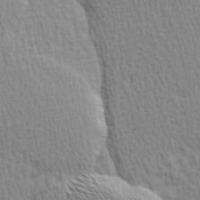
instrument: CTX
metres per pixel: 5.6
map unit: Hve
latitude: 1.7449
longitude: -125.1025
